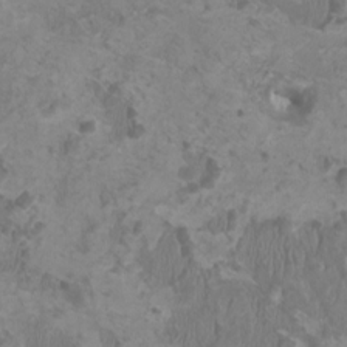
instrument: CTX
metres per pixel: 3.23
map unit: HNhu
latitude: 1.6694
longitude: -2.0444
